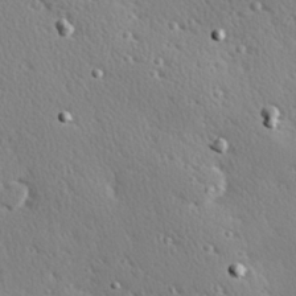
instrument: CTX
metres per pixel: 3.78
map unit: Hve
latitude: 27.0081
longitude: -93.1214
